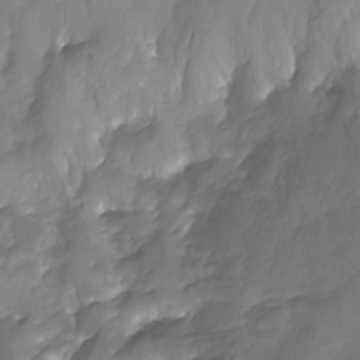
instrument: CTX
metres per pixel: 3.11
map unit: Nhu
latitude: -25.8611
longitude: -57.4237
